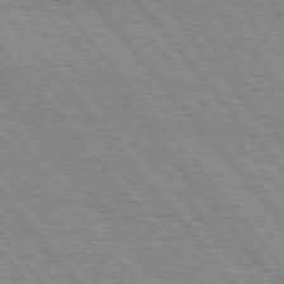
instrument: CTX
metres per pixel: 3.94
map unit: Hpe
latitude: 75.7261
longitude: -153.4049
